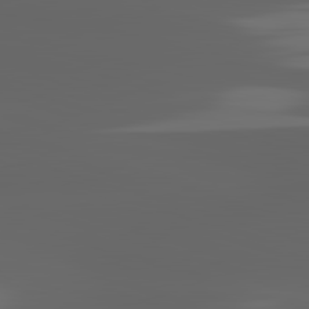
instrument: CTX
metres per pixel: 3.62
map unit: lApd
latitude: 82.9513
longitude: -132.5357
